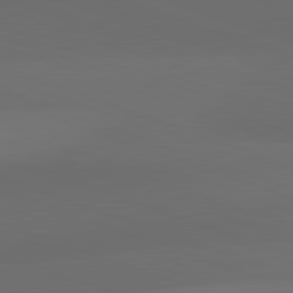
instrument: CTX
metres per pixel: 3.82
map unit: lApd
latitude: 82.3467
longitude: 135.7478
